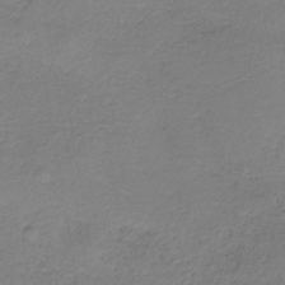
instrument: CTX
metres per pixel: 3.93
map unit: HNb
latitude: -35.2565
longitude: 52.7085
